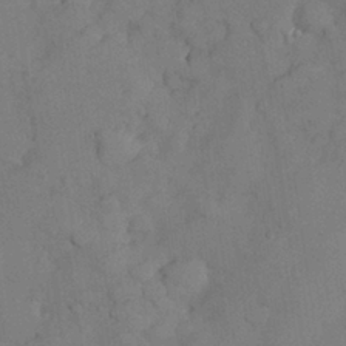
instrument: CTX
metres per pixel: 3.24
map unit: Nhu
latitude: 28.1011
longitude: -70.4223
